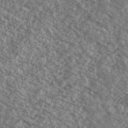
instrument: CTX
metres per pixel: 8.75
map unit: Ave
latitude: 38.8380
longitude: -110.4412
